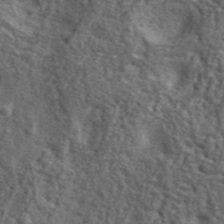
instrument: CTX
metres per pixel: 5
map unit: lHvf
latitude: 41.4237
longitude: -89.8773
